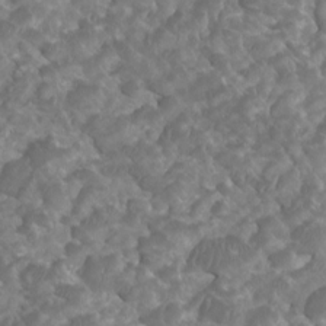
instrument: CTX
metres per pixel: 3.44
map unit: HNhu
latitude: 2.1011
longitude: -0.5168
